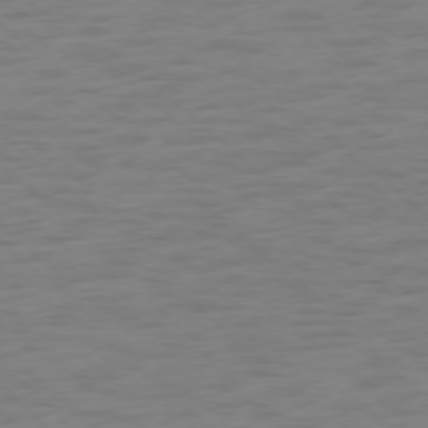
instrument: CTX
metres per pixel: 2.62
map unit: Ap
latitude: -78.2550
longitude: -63.6316
